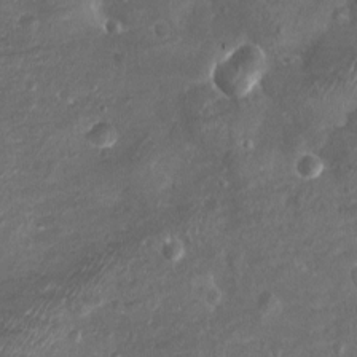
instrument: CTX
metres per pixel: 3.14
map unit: eHh
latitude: -3.9178
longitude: -75.1970
